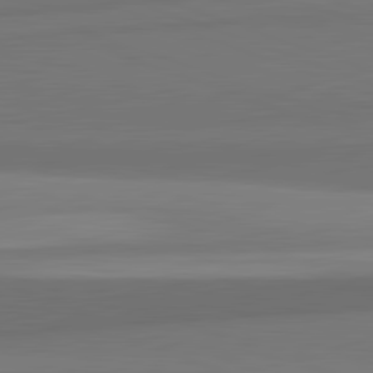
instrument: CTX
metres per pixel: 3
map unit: lApd
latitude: 82.2333
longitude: 169.3509
